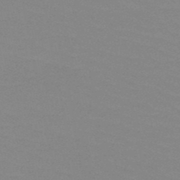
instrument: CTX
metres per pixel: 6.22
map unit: HNb
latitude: -49.3510
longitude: -49.6505
